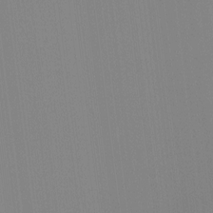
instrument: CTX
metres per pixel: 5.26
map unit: Hto
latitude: -8.4062
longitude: -51.4048
